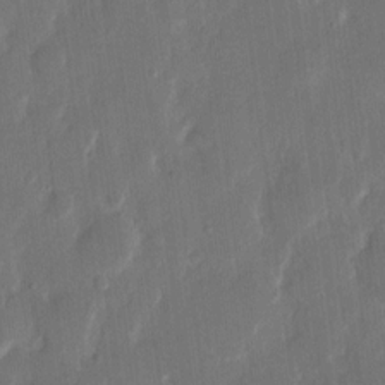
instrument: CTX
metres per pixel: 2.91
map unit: eHh
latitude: 13.1025
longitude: -70.9514
